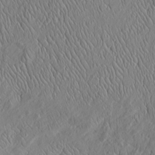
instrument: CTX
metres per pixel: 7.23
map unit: Htu
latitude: -3.7855
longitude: 157.2187
